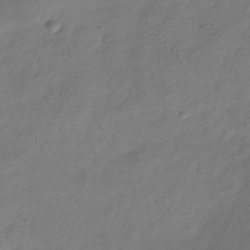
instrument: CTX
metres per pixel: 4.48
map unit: Hve
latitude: -34.6896
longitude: 88.3495
